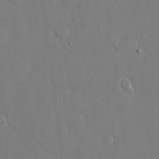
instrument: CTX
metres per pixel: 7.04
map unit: eHh
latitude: 16.1767
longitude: -71.0458
